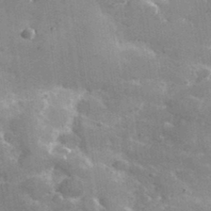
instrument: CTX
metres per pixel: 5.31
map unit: lHvf
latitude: 35.1403
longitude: -91.9528
